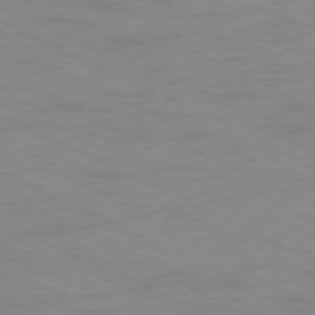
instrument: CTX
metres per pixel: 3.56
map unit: Ap
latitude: -78.1983
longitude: -73.9906
